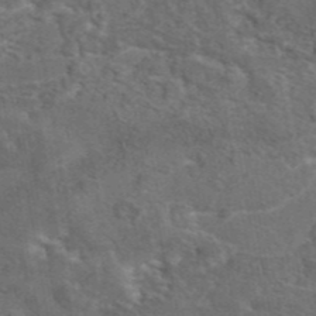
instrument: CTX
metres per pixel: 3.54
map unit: eAb
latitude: 43.7639
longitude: 110.8785
